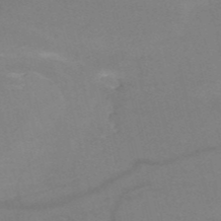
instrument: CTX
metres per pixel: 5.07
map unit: HNb
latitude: -52.8408
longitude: -45.7072
